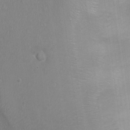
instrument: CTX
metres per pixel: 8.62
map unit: Ht
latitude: -4.4251
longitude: -15.1026
